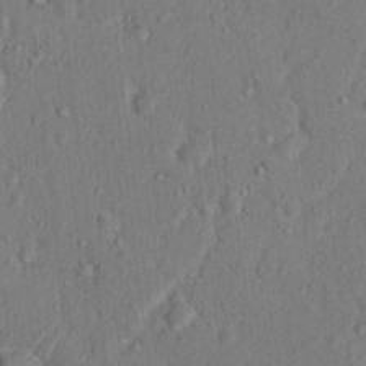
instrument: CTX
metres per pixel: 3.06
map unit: Hto
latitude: 15.7072
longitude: -30.8569
